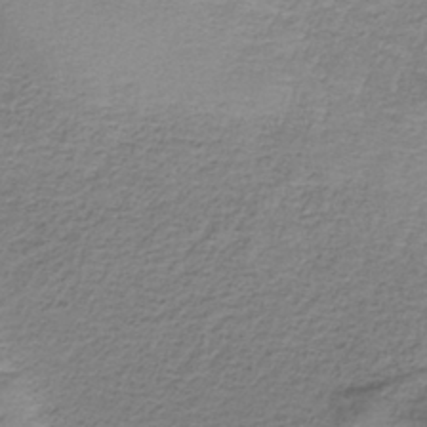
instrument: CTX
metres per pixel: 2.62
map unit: HNb
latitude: -35.4832
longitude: 58.2928
